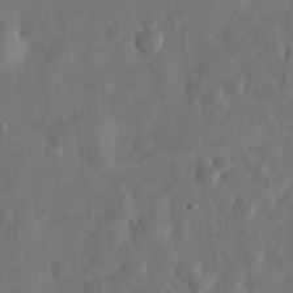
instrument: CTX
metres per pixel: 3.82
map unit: eHh
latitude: 32.0444
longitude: -75.8961
